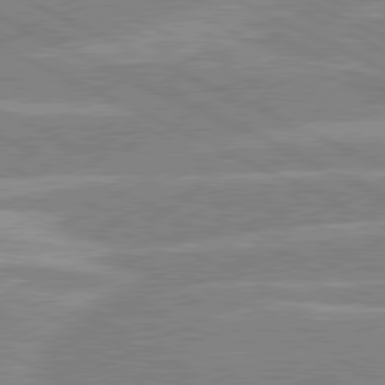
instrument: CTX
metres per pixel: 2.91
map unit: lApd
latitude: 80.6679
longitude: -126.0255
